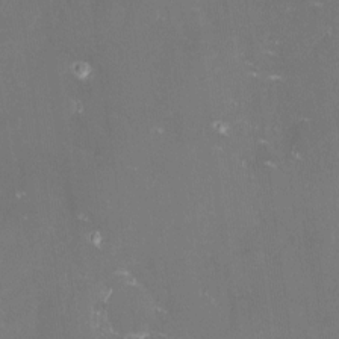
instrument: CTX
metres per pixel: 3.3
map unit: lHvf
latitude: -14.2551
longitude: -100.7246
